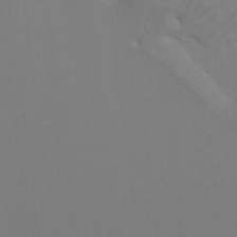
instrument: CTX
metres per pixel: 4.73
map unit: Ht
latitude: -9.9556
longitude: -33.9339
